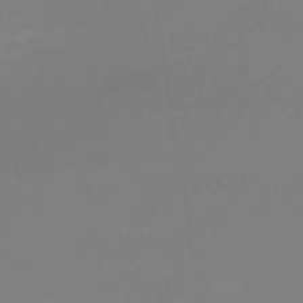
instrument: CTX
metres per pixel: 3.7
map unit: lHb
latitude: -44.3117
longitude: 60.5385
